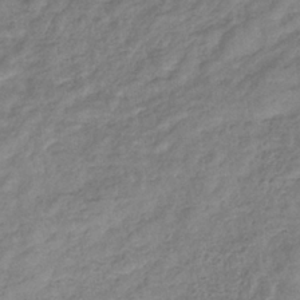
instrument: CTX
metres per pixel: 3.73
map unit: eHb
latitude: -32.8786
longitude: 73.3509
